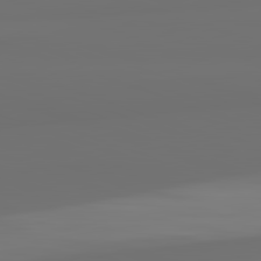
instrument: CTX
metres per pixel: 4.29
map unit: lApd
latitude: 82.3845
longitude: 163.3509
